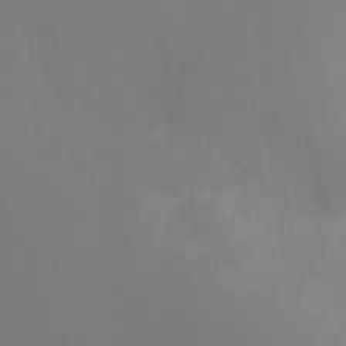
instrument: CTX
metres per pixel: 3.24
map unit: Ht
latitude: 1.0647
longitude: -34.1200
